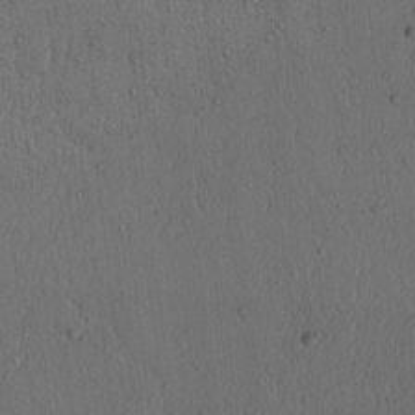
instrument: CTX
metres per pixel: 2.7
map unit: lAvf
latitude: 7.9717
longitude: 168.4440
